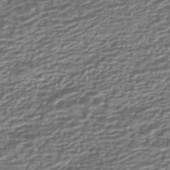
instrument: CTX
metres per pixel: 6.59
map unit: HNhu
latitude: -43.8800
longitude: 98.8219
